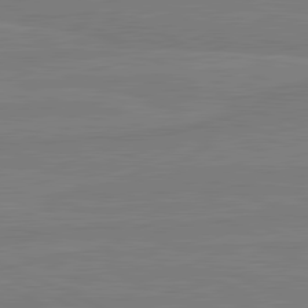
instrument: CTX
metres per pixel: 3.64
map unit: lApd
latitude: 81.7450
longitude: -177.4804
